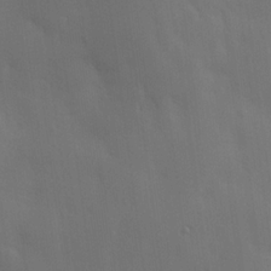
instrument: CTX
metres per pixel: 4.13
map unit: Hve
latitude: 19.5938
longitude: 150.8219
